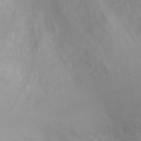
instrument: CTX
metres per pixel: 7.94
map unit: Ht
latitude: 3.5371
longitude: -28.1955
